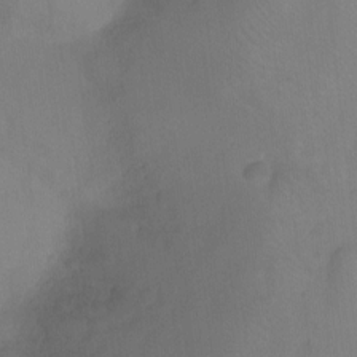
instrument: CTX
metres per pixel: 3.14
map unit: Ht
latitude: -11.1998
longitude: -39.4426
